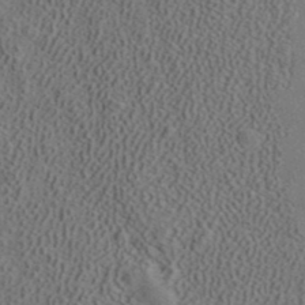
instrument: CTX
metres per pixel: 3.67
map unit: ANa
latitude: 39.8583
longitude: 21.7666
